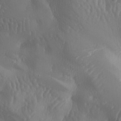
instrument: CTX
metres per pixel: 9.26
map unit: lAa
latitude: -7.6344
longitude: -128.6301
